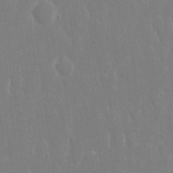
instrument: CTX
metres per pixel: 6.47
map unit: eHh
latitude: 14.3279
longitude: -72.1200
